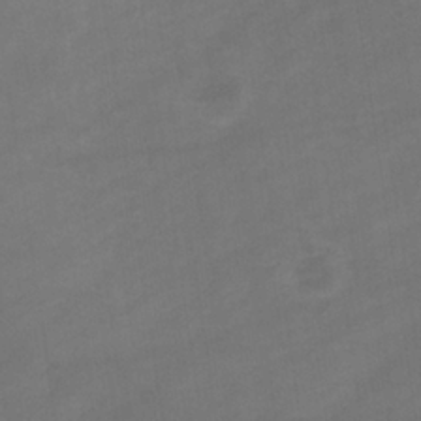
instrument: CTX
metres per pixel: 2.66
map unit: eHb
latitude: -32.9731
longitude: 72.6140
